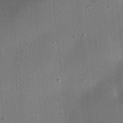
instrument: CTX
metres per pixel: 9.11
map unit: eHh
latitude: 24.7435
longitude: -70.8569
